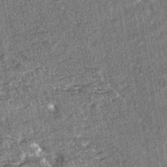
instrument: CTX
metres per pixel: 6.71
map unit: HNhu
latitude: -43.2375
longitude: 98.4440
